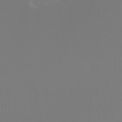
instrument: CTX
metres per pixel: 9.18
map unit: Htu
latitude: -13.1809
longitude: -70.7435
